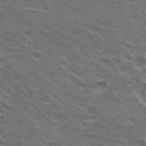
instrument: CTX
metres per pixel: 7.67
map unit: Nhu
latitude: 20.7624
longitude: -31.0837
